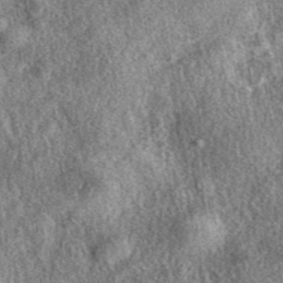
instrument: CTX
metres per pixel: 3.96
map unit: eAb
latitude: 39.7638
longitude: 107.7666
